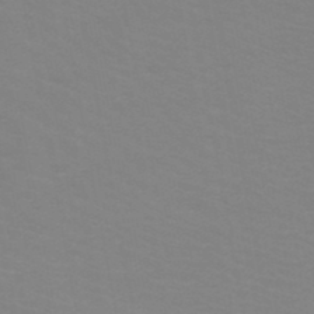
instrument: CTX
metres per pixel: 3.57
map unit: HNb
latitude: -48.4818
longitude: -46.1956
